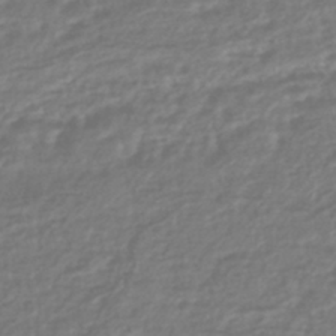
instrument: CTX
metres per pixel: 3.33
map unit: HNhu
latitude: -45.4454
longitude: 98.6329
